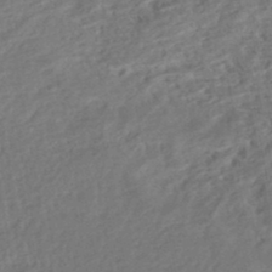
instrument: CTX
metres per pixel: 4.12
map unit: HNhu
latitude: -45.3510
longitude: 101.7666
